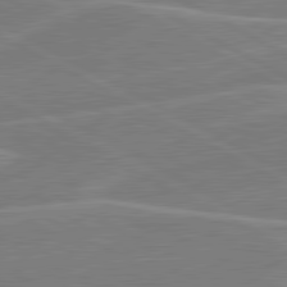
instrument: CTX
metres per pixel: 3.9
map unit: lApd
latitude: 80.9136
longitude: 122.1417
